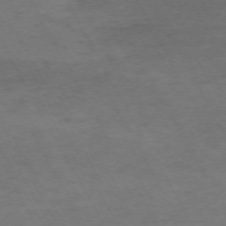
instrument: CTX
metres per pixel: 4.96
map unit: Hpe
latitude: -72.2928
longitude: 8.7652
